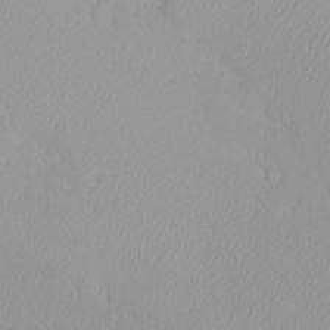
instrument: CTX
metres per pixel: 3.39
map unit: eHh
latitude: -8.3873
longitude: -70.2711
